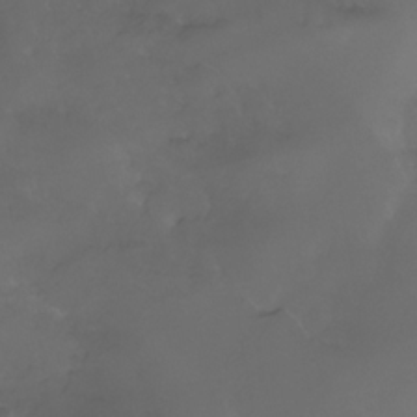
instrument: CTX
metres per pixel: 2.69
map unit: Nhe
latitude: -33.0676
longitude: -93.0458
